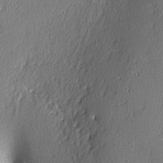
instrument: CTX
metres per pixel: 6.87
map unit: lAvf
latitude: -4.0094
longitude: -107.8583
